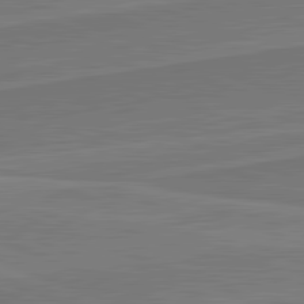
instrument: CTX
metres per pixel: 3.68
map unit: lApd
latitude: 82.1577
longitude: 140.0283
